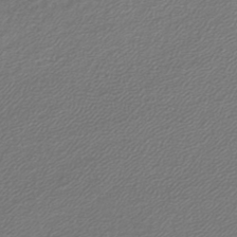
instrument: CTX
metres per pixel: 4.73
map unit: lHb
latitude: -42.4440
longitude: 61.7667
